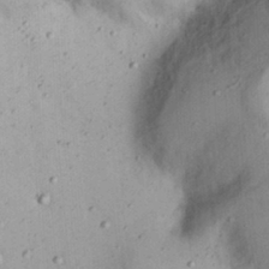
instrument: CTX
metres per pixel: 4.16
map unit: Nhu
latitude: 21.9717
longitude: -69.9906
